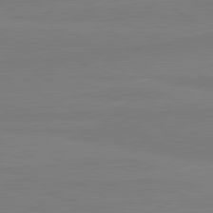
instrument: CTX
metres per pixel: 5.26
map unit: lApd
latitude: 81.6127
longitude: -178.5357
